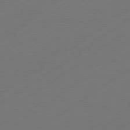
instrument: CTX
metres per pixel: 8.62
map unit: Hpe
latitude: -80.6519
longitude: 15.9367
